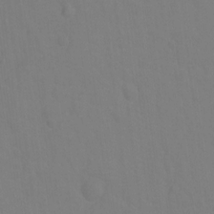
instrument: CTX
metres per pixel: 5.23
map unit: Ht
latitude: -1.2754
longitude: -33.8961
